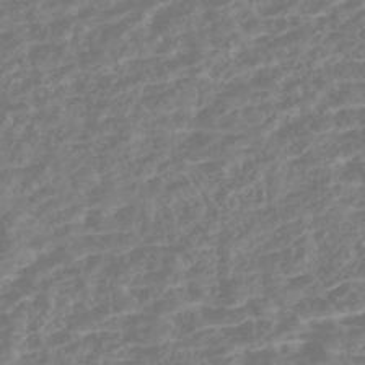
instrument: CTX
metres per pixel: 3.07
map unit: Nhe
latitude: -46.7085
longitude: 152.0850
